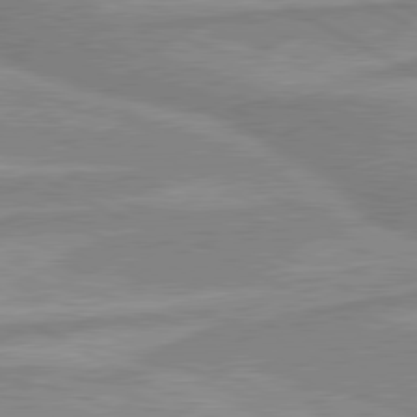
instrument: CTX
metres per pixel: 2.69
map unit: lApd
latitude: 80.3089
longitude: -174.0822
